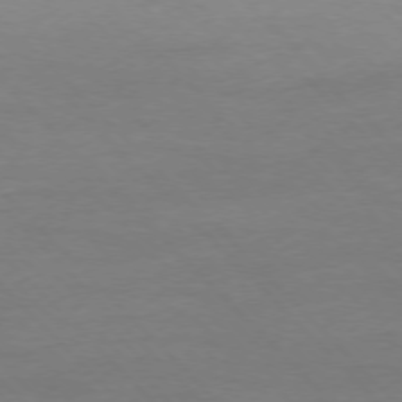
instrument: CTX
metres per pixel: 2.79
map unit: Ap
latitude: -77.1242
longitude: -82.6868
